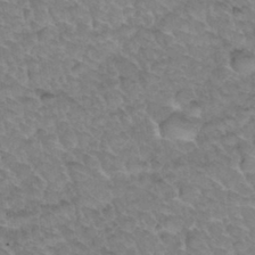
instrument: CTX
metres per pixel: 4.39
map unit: Hto
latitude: 34.1577
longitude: -47.9906
